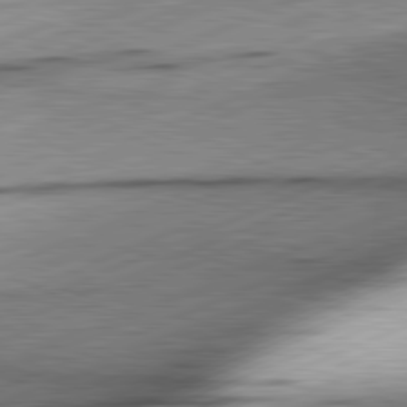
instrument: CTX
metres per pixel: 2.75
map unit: lApd
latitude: 81.5749
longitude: -166.1011
